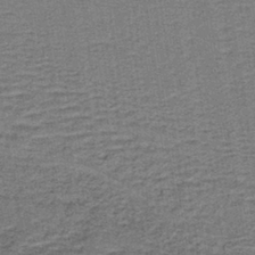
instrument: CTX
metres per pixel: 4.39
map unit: lHb
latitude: -40.6518
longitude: 55.4832
